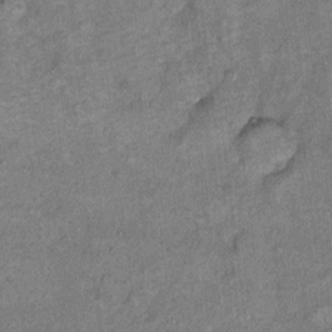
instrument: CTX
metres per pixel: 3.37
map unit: Hto
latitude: 8.3467
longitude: -36.2144
